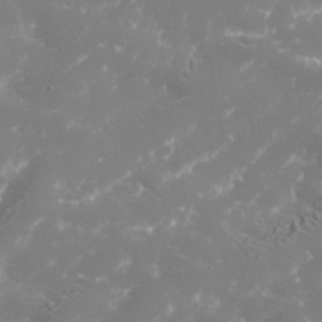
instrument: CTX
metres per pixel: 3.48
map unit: Nhe
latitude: -36.5007
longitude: -90.9325
